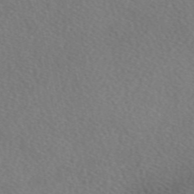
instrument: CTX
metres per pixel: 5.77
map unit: eAb
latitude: 48.1578
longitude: 117.9367
